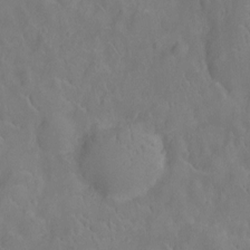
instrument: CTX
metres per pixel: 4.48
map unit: Ht
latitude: -10.2173
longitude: -23.2348
